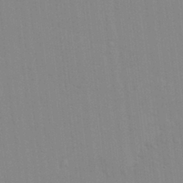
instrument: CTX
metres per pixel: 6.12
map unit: lAvf
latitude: 24.1955
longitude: -111.6883
